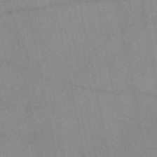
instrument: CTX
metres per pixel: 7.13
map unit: eAb
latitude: 48.3467
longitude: 111.3887
